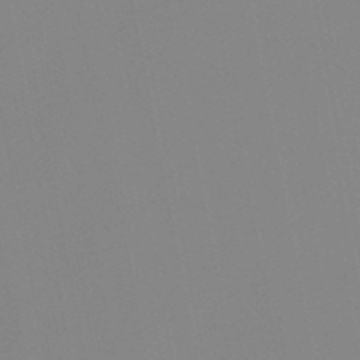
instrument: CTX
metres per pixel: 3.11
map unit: lHb
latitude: -48.1984
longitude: 69.9745
